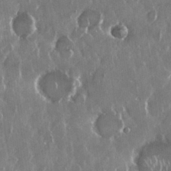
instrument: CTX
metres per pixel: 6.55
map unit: Nhu
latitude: 29.4048
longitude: -62.3468
